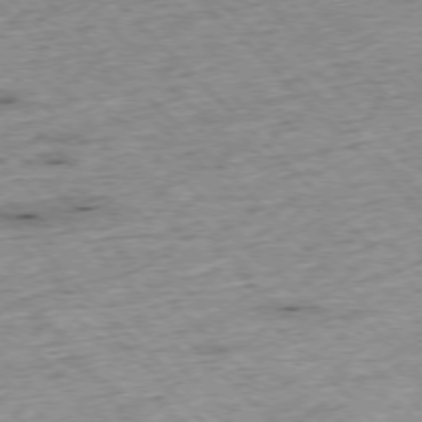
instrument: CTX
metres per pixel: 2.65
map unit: Hpe
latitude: -76.9731
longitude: -15.4238
